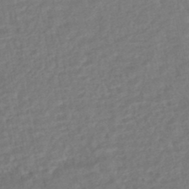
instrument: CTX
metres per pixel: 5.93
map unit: HNhu
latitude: -45.5777
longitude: 102.0661
